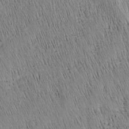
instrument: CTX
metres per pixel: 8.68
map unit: Nhu
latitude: -5.0297
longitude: -149.9528
